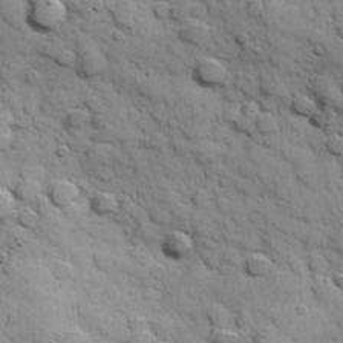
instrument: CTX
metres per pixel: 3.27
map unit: Hve
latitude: 24.3278
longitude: 147.4076
